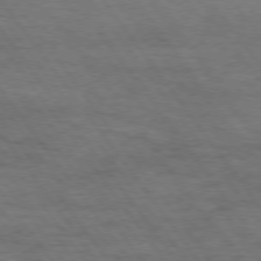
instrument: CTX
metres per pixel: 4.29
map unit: Hpe
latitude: 74.5357
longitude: -152.3279
